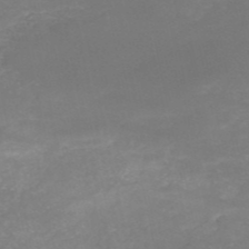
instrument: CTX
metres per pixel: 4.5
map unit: HNb
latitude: -51.2565
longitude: -41.8583
